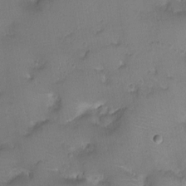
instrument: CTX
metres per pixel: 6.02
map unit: Ht
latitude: -1.1998
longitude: -17.0081
